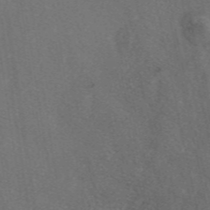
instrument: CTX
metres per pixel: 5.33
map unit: eAb
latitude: 47.3293
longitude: 111.3698
